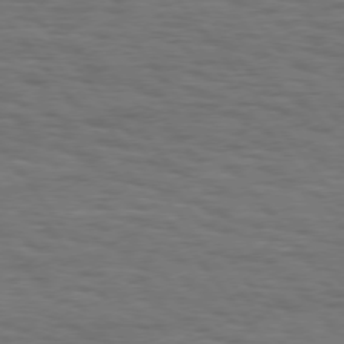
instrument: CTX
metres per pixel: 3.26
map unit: Hpe
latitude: 75.1403
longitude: -136.7813
